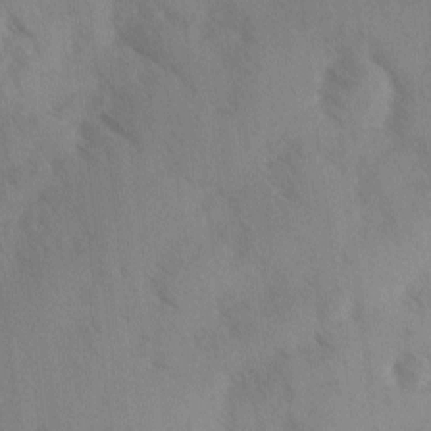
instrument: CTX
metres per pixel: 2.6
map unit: Ave
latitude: -0.2929
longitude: -111.5938
